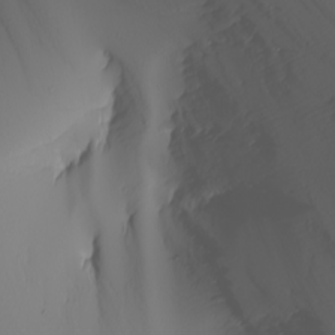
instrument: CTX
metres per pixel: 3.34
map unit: Nhu
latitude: -6.7841
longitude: -96.5924
